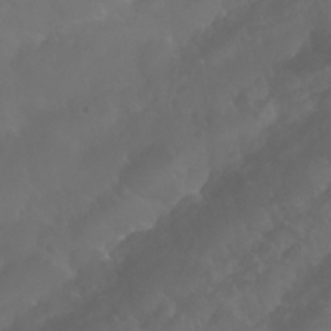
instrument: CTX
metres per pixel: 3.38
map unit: Nhu
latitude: 24.6679
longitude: -62.2145
